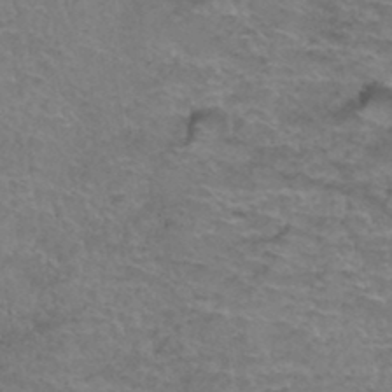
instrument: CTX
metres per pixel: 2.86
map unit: Hto
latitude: 37.4427
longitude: -42.1389
